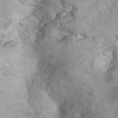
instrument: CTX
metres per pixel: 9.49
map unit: Hto
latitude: 7.5182
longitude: -30.8191
